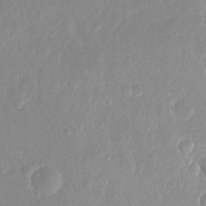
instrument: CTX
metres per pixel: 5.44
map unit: Nhu
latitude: -8.6518
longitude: -45.6316
